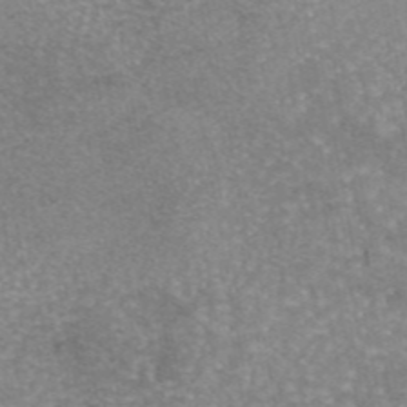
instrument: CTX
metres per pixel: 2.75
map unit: eAb
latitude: 45.6127
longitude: 104.7652
